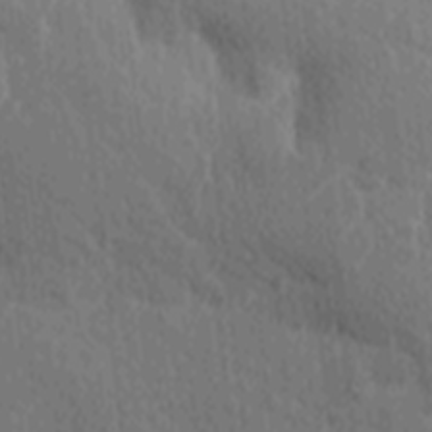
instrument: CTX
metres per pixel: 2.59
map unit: Ave
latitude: -8.7841
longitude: -123.1781
